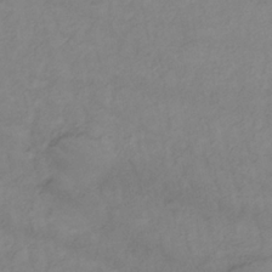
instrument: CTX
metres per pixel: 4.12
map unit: lHb
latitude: -34.7841
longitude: 71.6155
